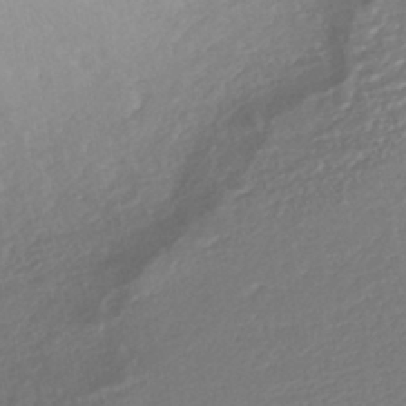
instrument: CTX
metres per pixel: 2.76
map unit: HNhu
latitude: -43.9556
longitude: 103.1998
